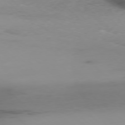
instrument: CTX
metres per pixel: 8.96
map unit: Ap
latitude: -77.7667
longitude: -64.8947
